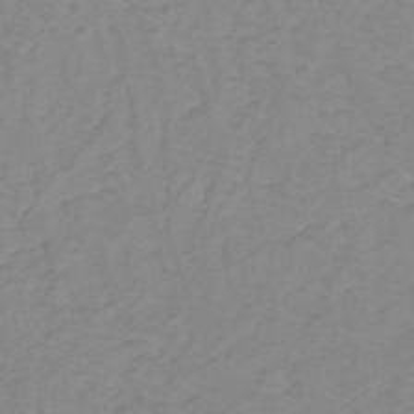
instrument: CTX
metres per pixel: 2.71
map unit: lHb
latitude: -31.6722
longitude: 64.9353
